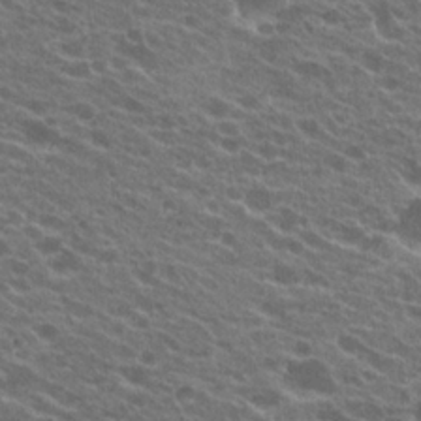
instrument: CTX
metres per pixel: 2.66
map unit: Hto
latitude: 23.1592
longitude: -38.1578
